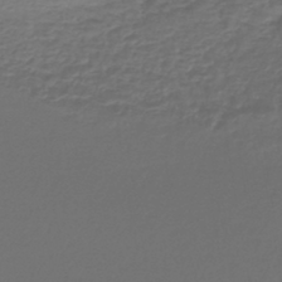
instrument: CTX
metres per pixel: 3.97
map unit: lHb
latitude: -43.0108
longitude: 61.6722
